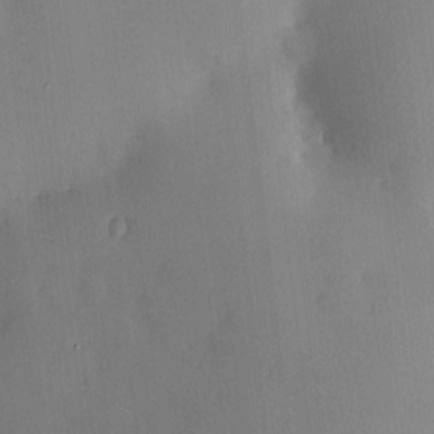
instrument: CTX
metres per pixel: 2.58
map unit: HNhu
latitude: 6.7057
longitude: 14.9353
